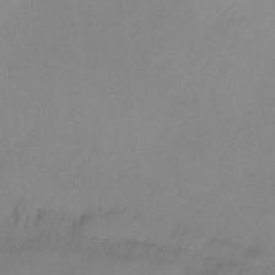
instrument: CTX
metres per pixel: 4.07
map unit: Ht
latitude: 1.6316
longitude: -35.6127
